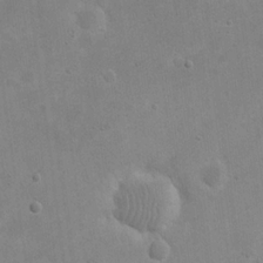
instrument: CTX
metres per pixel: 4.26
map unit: eHh
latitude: 20.7435
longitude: -69.4804
